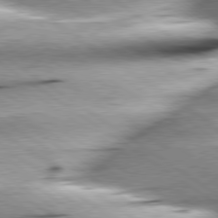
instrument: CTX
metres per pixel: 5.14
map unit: lApd
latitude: 79.4616
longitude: -155.4615
